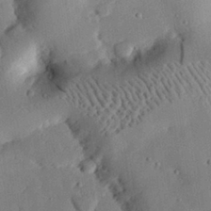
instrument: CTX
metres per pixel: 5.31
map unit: eHh
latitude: 29.3104
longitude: -81.1214
